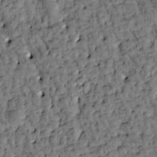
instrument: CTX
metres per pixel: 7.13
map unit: Htu
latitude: -3.3320
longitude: 173.7666
